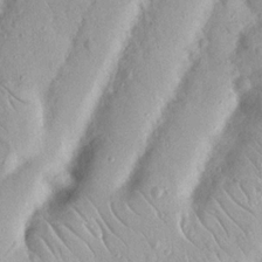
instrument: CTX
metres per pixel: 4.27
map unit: Nhu
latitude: 18.9513
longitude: -77.6505
